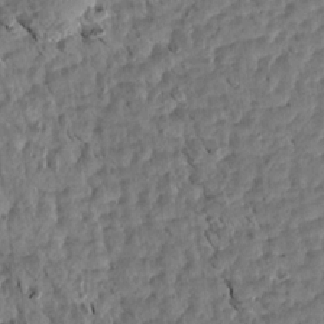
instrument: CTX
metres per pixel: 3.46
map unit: Aa
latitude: 15.5372
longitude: -146.3279
